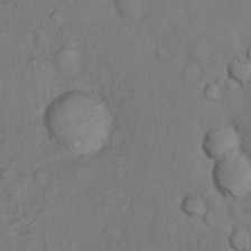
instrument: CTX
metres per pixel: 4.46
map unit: Nhu
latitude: 9.7450
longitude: -26.1767
